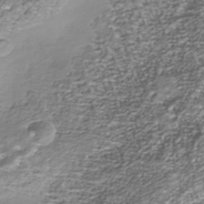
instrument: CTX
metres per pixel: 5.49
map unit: Nhu
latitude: -39.1053
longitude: -82.4978
